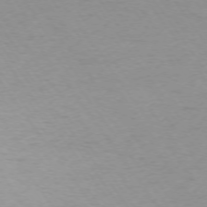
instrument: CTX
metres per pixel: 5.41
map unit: Ap
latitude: -74.2740
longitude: -67.9528
